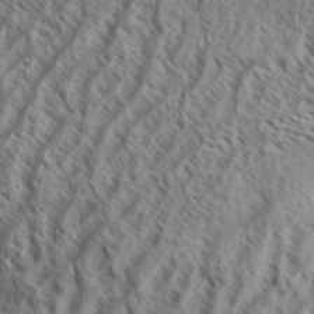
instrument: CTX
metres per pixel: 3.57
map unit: Aa
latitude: 33.7072
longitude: -138.1578
